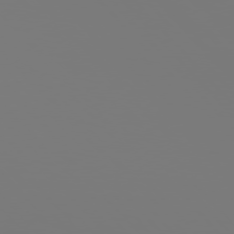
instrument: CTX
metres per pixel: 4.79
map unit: Hpe
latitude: 76.1955
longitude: -136.1578
